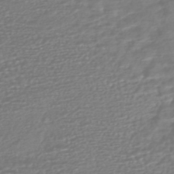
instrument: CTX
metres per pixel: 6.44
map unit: HNhu
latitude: -45.6911
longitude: 99.2754
